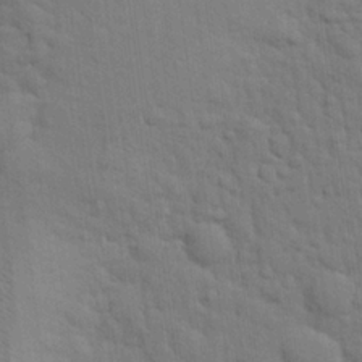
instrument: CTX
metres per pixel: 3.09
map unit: eHh
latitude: 24.8191
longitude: -79.3671
